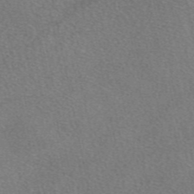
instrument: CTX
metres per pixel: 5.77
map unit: eAb
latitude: 47.8206
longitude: 114.0283
